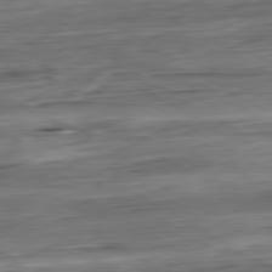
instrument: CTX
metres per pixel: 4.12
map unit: Ap
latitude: -80.7652
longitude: -68.3845
